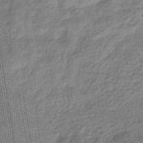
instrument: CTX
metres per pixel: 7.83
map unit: eHb
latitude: -37.5777
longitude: 80.3684
